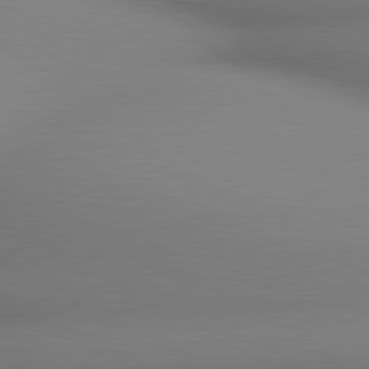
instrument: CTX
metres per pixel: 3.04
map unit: lApd
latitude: 80.4223
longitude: 132.1606
